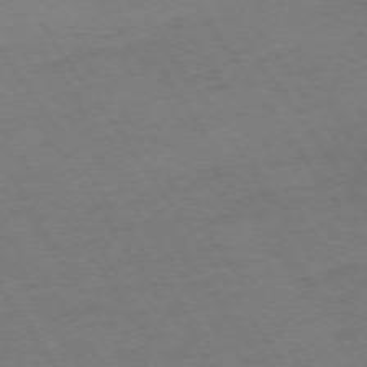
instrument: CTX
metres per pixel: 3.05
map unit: Ap
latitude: -73.9556
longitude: -71.0836
